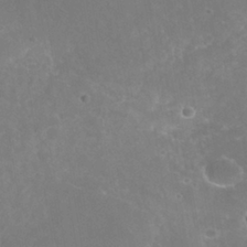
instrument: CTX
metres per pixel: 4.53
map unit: Nhe
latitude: -39.1053
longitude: -117.9150
